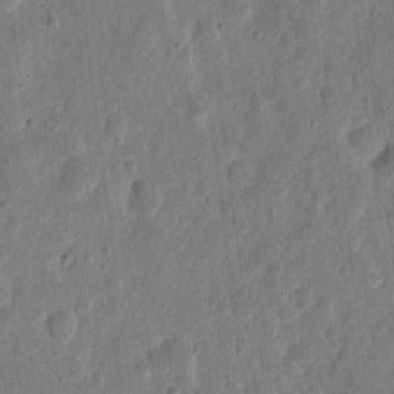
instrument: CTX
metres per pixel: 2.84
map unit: eHh
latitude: 11.3293
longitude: -73.5183
